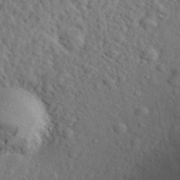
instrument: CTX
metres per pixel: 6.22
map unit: eHh
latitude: 35.4993
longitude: -78.5924
